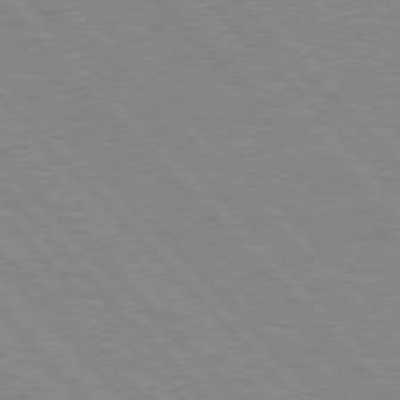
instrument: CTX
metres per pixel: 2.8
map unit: Hpe
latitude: 76.2333
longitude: -127.0837
